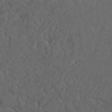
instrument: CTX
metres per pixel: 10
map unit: Nhu
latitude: 22.5168
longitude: -66.7624
